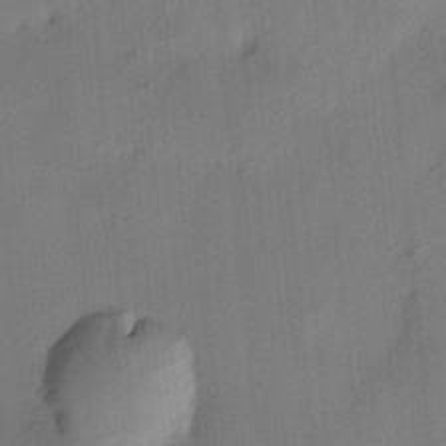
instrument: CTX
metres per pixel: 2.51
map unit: HNhu
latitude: 13.6505
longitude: 10.6141
